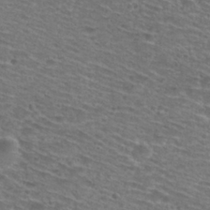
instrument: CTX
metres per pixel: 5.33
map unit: Hto
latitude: 29.0269
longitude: -47.4805
